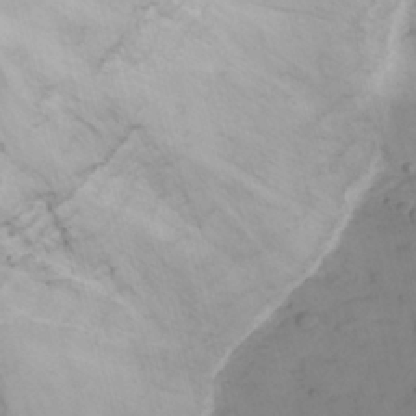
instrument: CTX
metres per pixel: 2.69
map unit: Nhu
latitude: -8.8219
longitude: -65.7450
